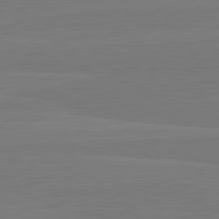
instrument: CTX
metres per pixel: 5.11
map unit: lApd
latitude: 82.2144
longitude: 164.6519
